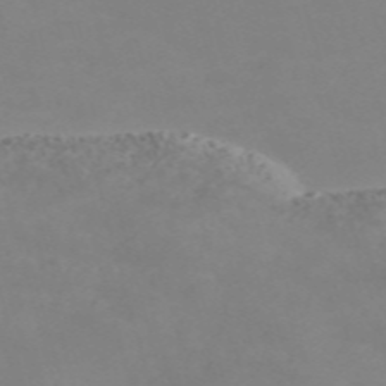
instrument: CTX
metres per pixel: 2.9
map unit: Nve
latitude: -59.4643
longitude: 60.4629
